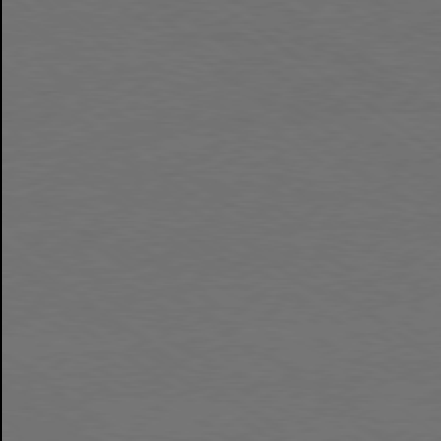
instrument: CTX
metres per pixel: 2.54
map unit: Ap
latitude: -79.4643
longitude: -53.9906
